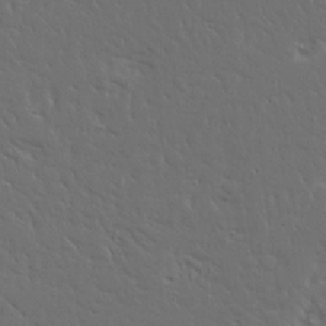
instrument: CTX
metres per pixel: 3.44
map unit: Ave
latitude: 15.1404
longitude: -139.2726
